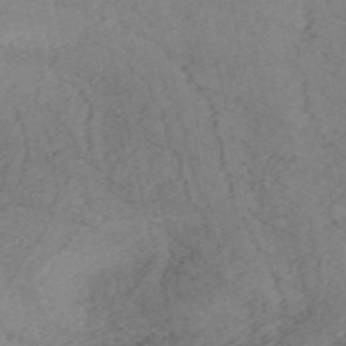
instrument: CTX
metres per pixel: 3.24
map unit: HNb
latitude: -55.4266
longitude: -45.2726
